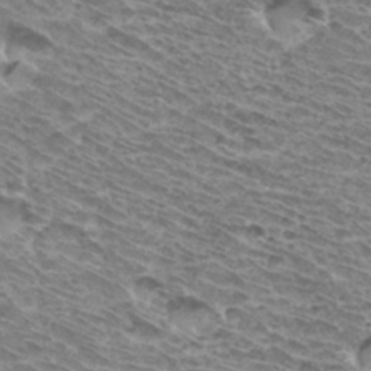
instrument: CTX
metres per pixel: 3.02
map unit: Hto
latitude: 33.4426
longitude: -40.5923
